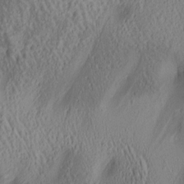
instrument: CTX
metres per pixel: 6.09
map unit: lAa
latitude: 4.8758
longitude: -117.4615
